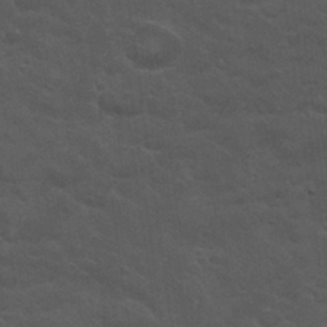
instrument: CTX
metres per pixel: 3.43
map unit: Nhu
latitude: 29.8016
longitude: -51.6316
